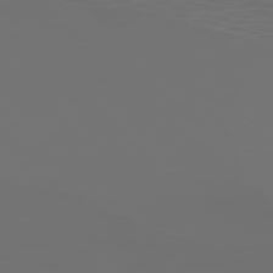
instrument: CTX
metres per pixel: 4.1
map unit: lApd
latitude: 79.9150
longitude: 120.4629
